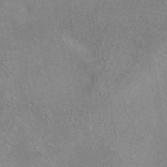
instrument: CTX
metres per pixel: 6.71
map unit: eAb
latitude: 40.1388
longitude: 106.1795
